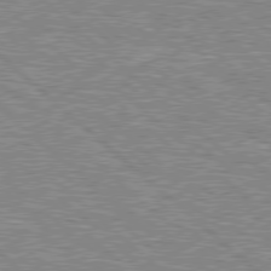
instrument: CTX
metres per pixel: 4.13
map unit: Hpe
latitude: 78.4979
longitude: -156.9135
